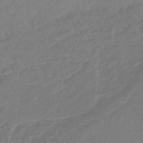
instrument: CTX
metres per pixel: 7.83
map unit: lHb
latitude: -43.0108
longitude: 75.7856
